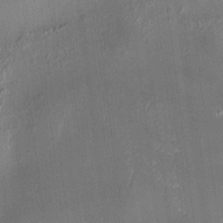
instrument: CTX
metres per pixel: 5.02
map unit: HNhu
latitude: 10.5546
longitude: 11.1053
